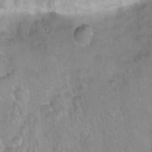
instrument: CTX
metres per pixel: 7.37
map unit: Hto
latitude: 16.7624
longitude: -41.5371
